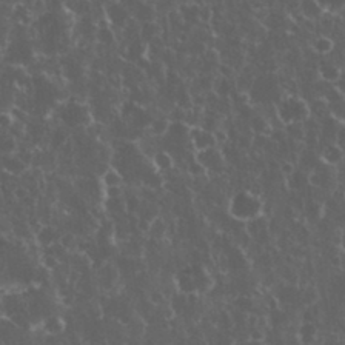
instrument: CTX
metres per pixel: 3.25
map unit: eHh
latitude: 33.6694
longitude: -61.8016
